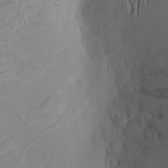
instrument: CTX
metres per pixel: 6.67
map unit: Aa
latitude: 20.3090
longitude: -141.2537
